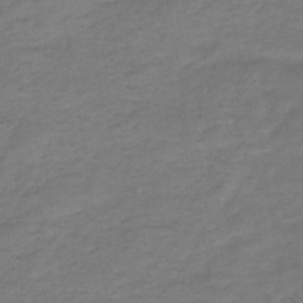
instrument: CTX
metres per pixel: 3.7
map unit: HNb
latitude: -47.8989
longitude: -38.5168
